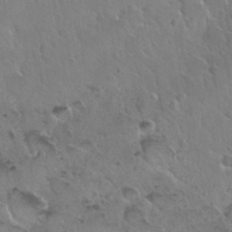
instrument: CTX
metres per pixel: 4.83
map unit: Nhu
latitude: 30.3279
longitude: -53.8961
